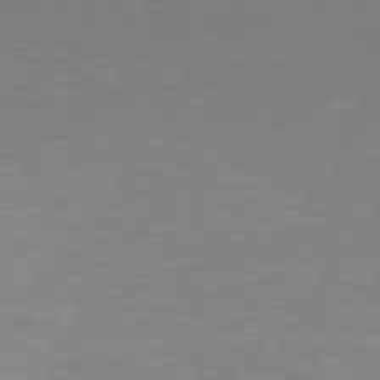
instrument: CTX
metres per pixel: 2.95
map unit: Hpe
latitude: 77.3859
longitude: -166.9135
